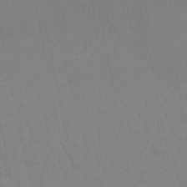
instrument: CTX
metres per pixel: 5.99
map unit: eHb
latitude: -50.4818
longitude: 76.0472
